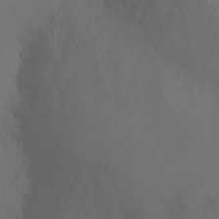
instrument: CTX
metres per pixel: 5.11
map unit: Ht
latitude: -9.8044
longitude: -32.0255
